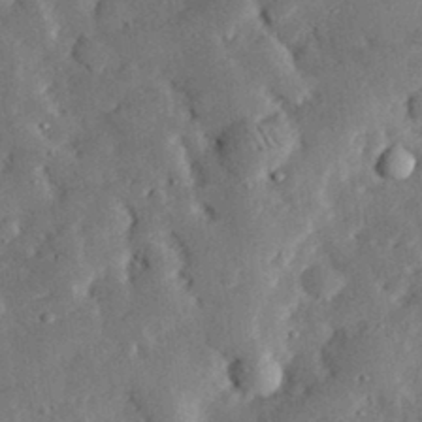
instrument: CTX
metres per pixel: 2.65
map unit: lHvf
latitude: 32.3278
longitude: -83.3670
